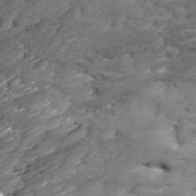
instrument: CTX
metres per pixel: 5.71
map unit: Ave
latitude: 17.4049
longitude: -136.0822
